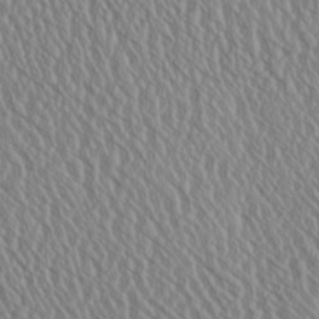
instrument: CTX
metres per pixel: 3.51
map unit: Aa
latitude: 24.3467
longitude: -135.6694
